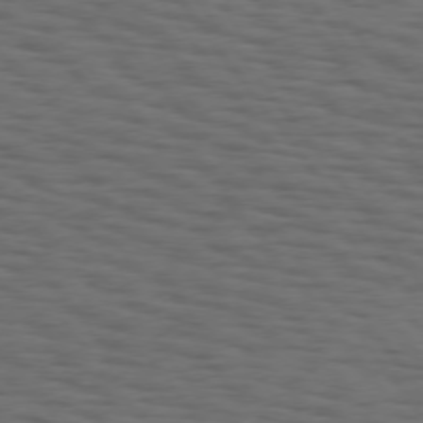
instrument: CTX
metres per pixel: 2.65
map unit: Hpe
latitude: 75.1214
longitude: -133.2915
